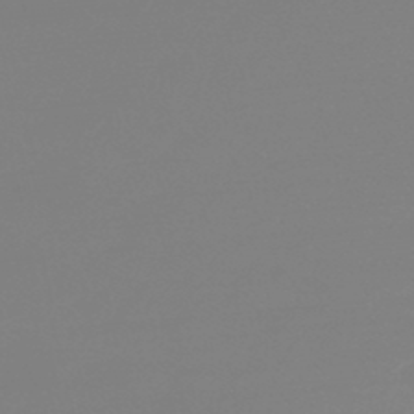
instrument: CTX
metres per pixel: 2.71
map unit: lHb
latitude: -45.4643
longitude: 59.3509
